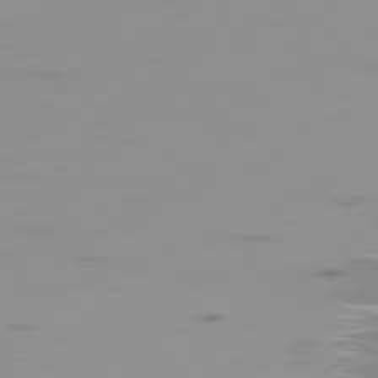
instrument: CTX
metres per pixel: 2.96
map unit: Ap
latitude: -78.5951
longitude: -64.3656
